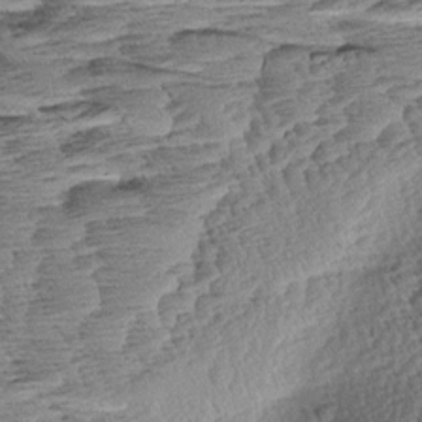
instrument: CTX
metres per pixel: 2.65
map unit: Aa
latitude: 8.3090
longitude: -133.4615
